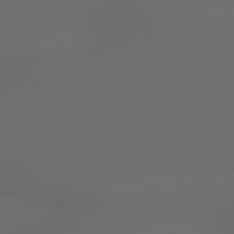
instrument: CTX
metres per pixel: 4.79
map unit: lApd
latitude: 79.1970
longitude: -163.3671
